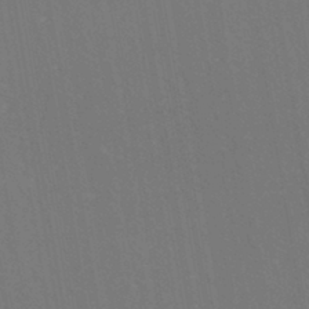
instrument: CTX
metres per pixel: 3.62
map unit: eHh
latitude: -43.1809
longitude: -32.1389
